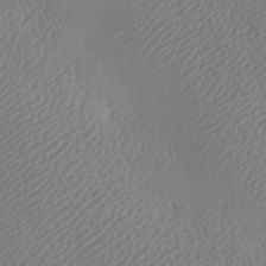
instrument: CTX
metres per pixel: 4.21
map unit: lAa
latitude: -8.9164
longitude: -128.1767
